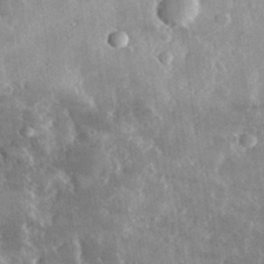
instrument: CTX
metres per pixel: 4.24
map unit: lHvf
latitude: 33.3482
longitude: -90.2900
